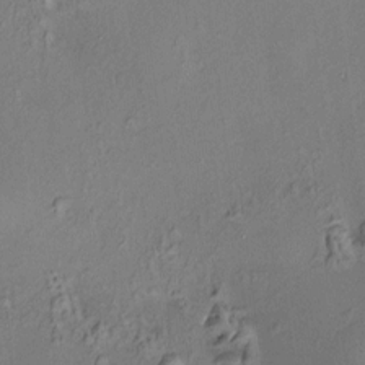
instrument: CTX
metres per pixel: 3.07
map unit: HNhu
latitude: 7.3104
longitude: 14.3496
